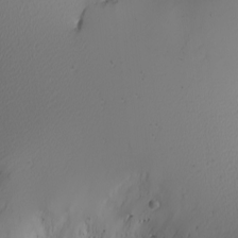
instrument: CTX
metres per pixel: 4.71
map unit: Nhu
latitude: -3.9367
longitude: -84.4601
